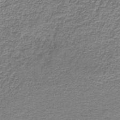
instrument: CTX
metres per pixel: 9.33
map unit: HNb
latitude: -38.7274
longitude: 51.1809
